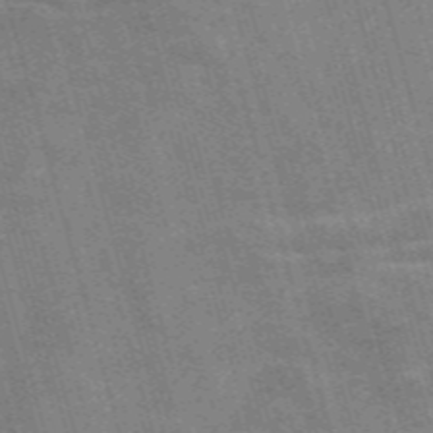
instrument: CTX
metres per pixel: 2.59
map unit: Nve
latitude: -59.0486
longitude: 65.9367
